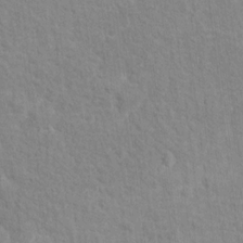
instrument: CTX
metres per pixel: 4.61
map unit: Hto
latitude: 13.1214
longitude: -37.8584
